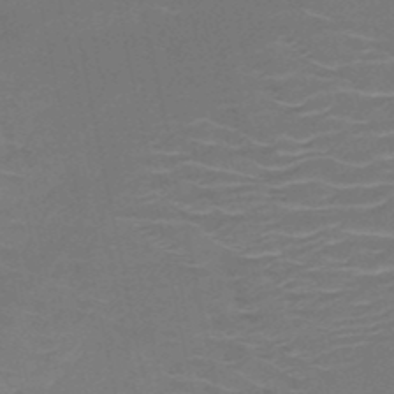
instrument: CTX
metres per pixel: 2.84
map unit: HNb
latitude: -51.0486
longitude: -47.8206
